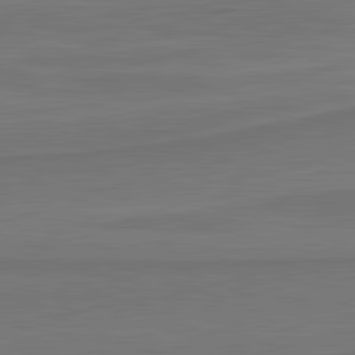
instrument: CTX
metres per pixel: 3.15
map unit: lApd
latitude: 81.9339
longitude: 168.1416
